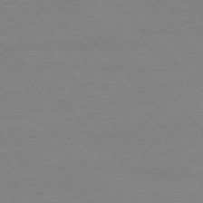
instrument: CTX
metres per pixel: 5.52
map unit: Ap
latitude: -77.5021
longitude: -87.6883
